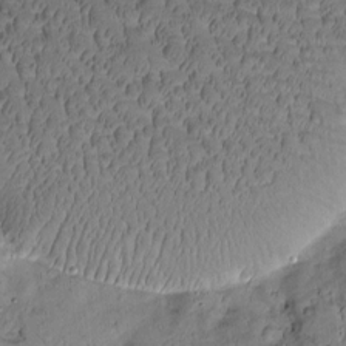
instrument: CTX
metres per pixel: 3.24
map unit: Htu
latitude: -2.5762
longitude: 172.2172
